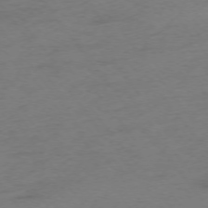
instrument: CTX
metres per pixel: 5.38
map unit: Ap
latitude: -75.2565
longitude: -73.0081
